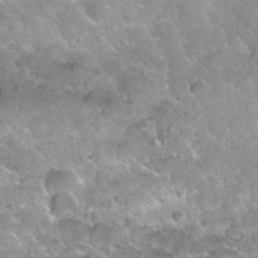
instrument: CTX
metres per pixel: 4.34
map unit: Nhu
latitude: 29.9717
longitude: -54.2711
